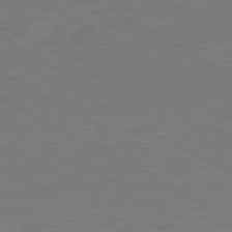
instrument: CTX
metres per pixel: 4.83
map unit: Hpe
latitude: -80.7274
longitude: 17.5399
